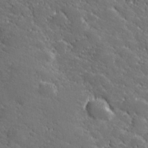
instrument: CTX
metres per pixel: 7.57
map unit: lHvf
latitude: 27.6127
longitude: 141.5777
